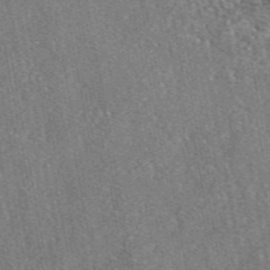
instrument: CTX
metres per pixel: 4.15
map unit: eAb
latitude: 46.8191
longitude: 107.3699
